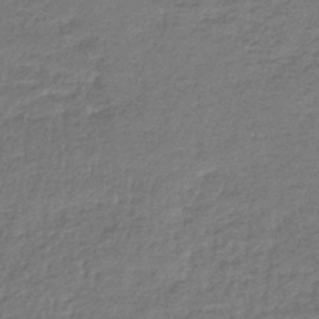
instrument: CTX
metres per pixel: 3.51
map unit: lHb
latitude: -44.9353
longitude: 59.6532
